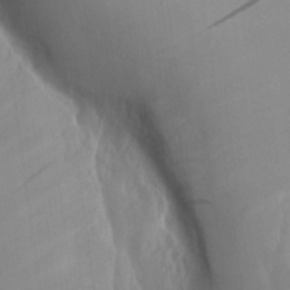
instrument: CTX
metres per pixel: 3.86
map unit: Aa
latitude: 26.6302
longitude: -132.5924
